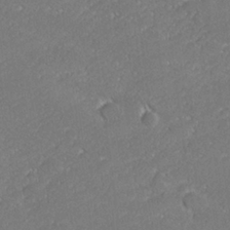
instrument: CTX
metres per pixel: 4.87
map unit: lHvf
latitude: 27.0081
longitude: 140.7652
